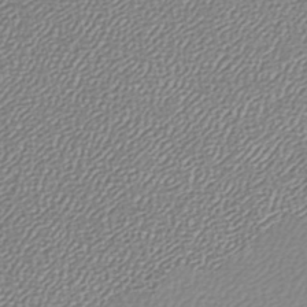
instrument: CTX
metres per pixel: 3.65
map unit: lHb
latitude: -45.5021
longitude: 75.4833
